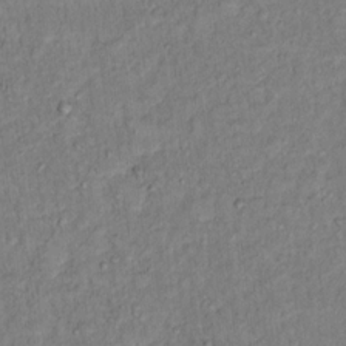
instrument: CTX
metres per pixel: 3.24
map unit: Hto
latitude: 13.9339
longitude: -37.5182
